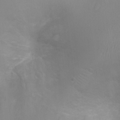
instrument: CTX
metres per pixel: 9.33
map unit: Ht
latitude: -4.3495
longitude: -19.0080
